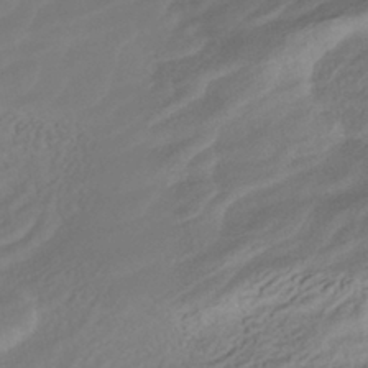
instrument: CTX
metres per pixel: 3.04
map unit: HNhu
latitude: -41.9556
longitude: 105.2376
